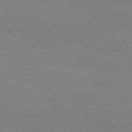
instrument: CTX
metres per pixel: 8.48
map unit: Hpe
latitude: 73.6316
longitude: -140.4790
